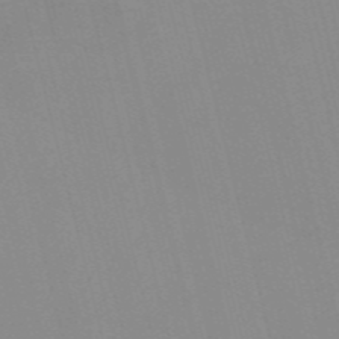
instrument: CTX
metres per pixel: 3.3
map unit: Nve
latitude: -57.1620
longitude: 61.5588
